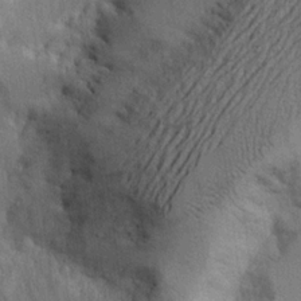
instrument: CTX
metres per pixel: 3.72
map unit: Aa
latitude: 22.0633
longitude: -144.7057
